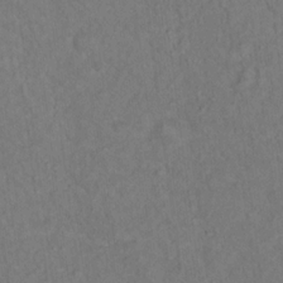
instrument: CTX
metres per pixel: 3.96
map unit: Ht
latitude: 15.4238
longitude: -36.8191
